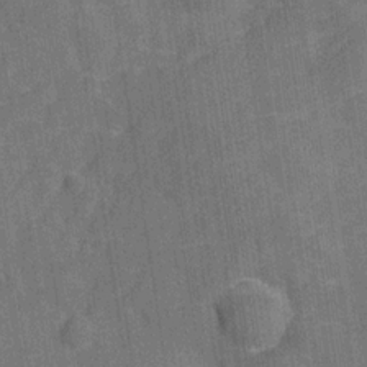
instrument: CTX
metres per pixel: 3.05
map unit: Hve
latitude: -28.8597
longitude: 92.1984
